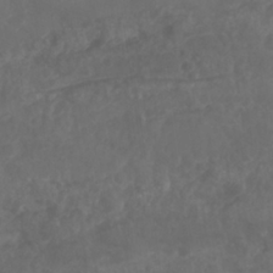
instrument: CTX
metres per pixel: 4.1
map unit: Nhu
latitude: 26.2901
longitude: -62.9136
